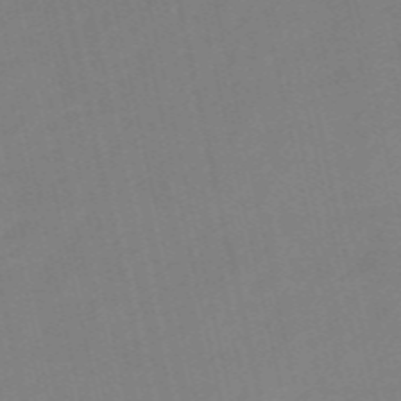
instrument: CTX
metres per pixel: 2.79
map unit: Nve
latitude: -57.7100
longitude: 50.6518
